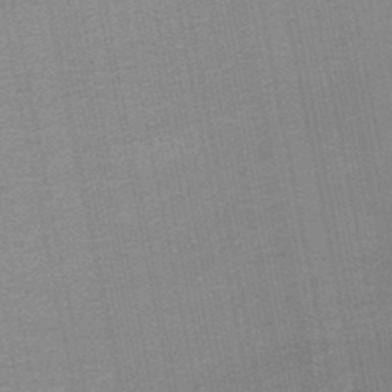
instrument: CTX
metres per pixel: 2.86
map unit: lHb
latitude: -49.0865
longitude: 68.7085
